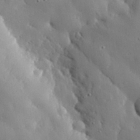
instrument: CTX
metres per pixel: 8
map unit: eHh
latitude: 30.3845
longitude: -80.9703
